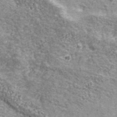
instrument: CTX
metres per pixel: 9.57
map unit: eHh
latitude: 43.6127
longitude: -90.6679
